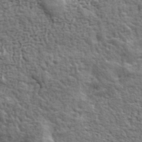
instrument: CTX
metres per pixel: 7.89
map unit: eHh
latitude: 36.7058
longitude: -81.8205
